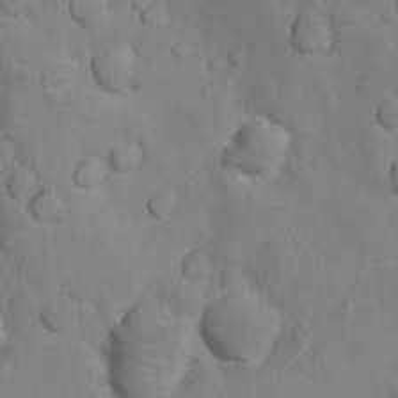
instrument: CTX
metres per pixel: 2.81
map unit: Nhu
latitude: 10.2712
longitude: -27.3860
